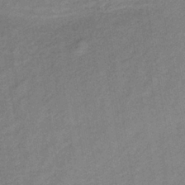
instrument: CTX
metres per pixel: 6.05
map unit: lHb
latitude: -37.1620
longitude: 71.4266
